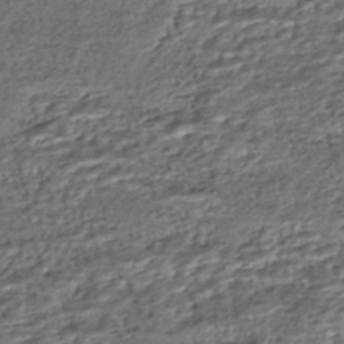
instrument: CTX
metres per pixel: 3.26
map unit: HNhu
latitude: -46.1983
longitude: 105.8611
